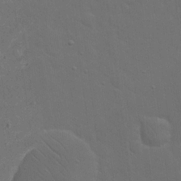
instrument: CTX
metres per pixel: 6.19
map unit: eHh
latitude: 19.7638
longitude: -63.4049
